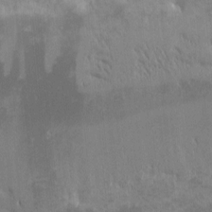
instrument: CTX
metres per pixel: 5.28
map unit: eHh
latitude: -1.3321
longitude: -85.4993
